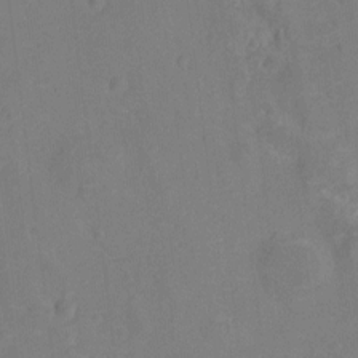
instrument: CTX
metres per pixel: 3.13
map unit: Ht
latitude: -10.5196
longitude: -23.6505
